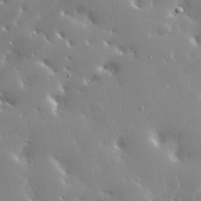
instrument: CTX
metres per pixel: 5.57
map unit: lHvf
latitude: 33.1025
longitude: -93.0458
